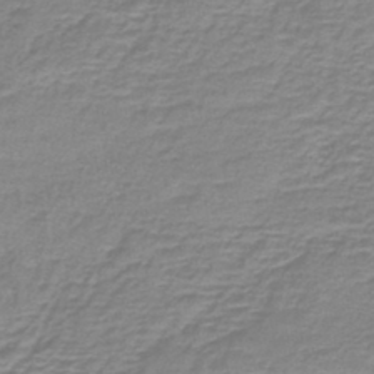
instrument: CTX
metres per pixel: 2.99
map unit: lHb
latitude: -41.5777
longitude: 58.3495
